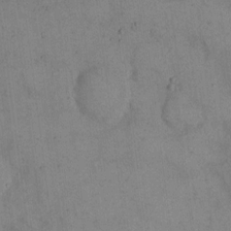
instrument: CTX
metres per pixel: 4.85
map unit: Hto
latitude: 14.3090
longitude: -61.3670
